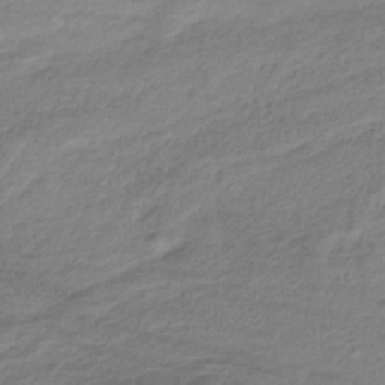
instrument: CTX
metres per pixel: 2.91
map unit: lHb
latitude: -34.1228
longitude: 71.4643
